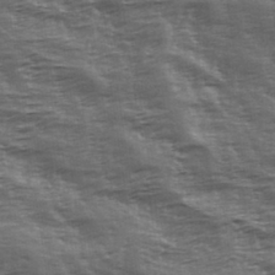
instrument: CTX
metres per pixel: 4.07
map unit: Hve
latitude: 31.9339
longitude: 149.6911
